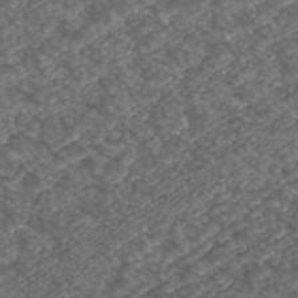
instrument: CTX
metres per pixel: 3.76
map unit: ANa
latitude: 43.1025
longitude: 25.0297
